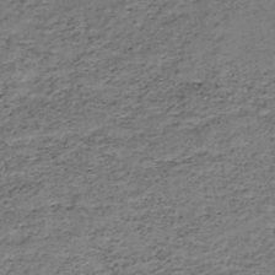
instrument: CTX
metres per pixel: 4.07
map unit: HNb
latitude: -48.7463
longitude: -39.8205
